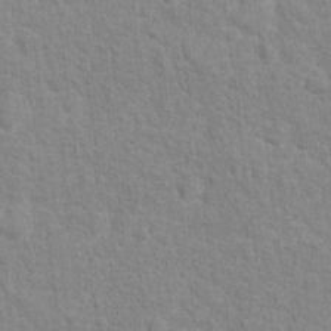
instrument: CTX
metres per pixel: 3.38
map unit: Hto
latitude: 13.0648
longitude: -37.8395
